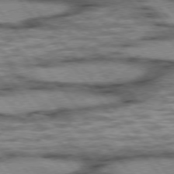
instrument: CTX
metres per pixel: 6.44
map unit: lApd
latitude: 75.6127
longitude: -48.4223
